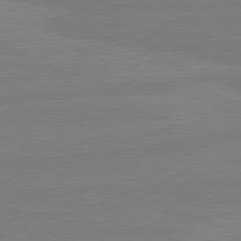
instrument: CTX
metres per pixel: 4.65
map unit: lApd
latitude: 81.6505
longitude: -177.6505
